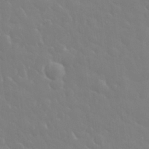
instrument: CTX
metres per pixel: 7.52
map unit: eHh
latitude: 33.0270
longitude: -60.7813
